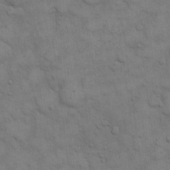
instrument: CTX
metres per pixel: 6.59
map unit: eHh
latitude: 15.9528
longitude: -66.4790
